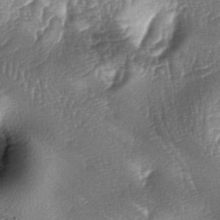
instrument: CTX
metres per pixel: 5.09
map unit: lAa
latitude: -4.8597
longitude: -127.5182
